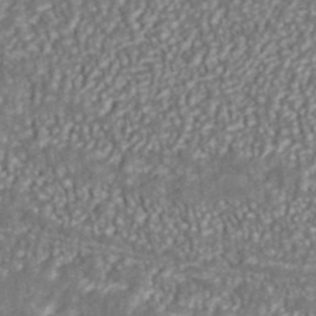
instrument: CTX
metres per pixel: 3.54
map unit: ANa
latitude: 43.5749
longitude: 36.3306
